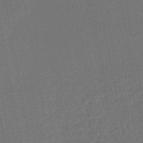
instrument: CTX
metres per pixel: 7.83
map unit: HNhu
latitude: -47.6344
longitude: 99.2376
